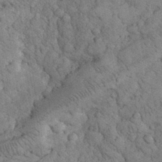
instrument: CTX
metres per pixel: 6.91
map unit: eHh
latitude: 32.7624
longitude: -66.1011
